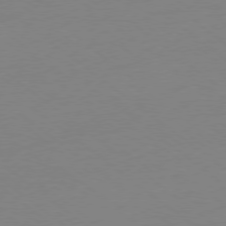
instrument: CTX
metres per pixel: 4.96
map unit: Ap
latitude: -78.8219
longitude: -98.8002
